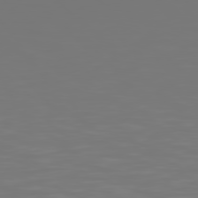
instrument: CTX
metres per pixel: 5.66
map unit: Hpe
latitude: 77.4237
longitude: -177.1781
